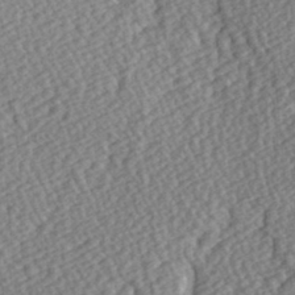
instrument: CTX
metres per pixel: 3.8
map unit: Hve
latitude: 3.3292
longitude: -123.6883
